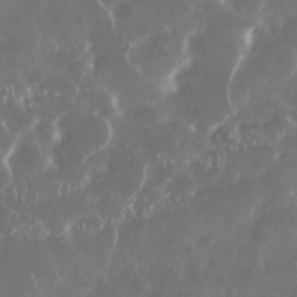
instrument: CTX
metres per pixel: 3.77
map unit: Nhu
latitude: 29.3293
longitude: -59.1781
